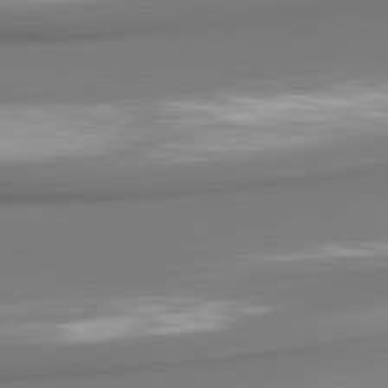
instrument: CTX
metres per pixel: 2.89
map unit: lApd
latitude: 80.6868
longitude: 178.8786
